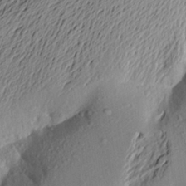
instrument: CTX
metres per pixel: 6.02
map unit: Aa
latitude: 22.6301
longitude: -149.8017
